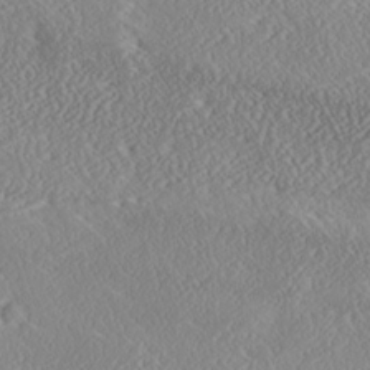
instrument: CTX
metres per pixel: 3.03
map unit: Ave
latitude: 17.9717
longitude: -137.6316
